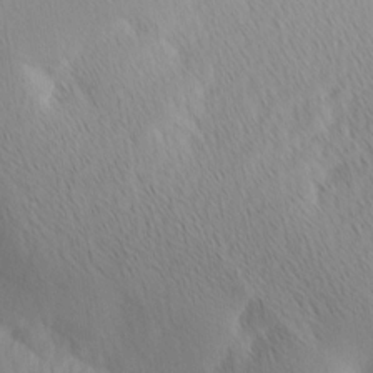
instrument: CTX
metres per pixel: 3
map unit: Ave
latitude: 12.5546
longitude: -106.8569
